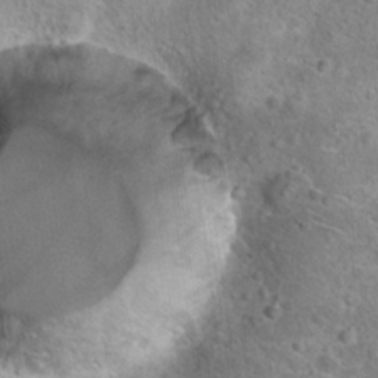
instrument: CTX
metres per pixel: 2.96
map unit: Hto
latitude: 22.6112
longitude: -46.1767
